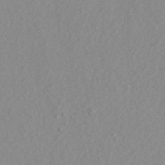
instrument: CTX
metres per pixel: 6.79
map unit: ANa
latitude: 45.6694
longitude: 50.0850
